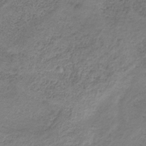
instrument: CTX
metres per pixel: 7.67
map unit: HNb
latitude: -32.5952
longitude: 60.2928
